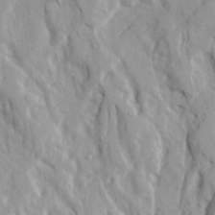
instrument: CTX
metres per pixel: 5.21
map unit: Ave
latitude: 22.8191
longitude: -132.2900
